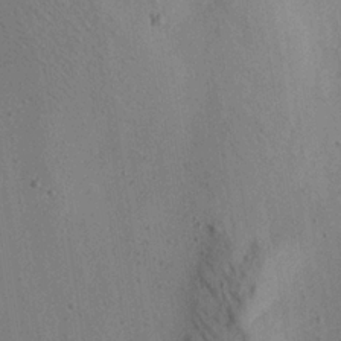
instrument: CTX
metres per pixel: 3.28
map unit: Aa
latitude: 22.3278
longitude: -141.8016
